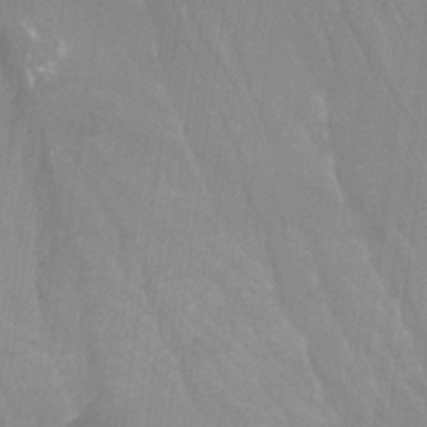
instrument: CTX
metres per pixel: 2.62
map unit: Nhu
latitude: -12.4629
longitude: -66.4601
